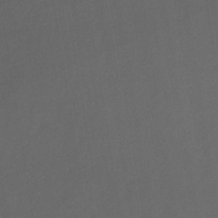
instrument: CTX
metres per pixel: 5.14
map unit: lHb
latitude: -38.7274
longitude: 74.0661
